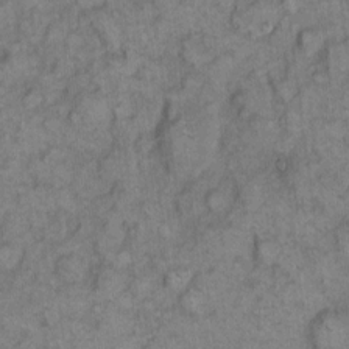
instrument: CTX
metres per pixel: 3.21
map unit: eHh
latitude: 8.9136
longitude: -63.6316
